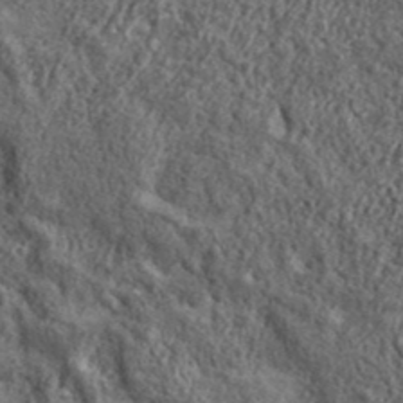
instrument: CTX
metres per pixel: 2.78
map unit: lHvf
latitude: 41.1781
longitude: -90.2334
